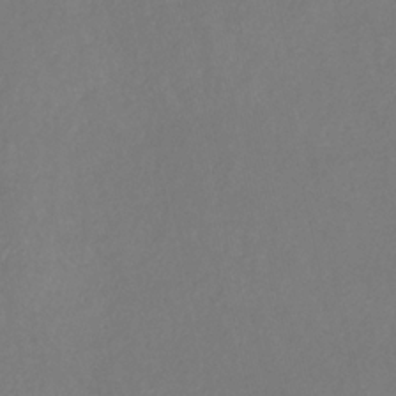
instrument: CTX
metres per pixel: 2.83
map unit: eHb
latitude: -29.5777
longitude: 66.3873
